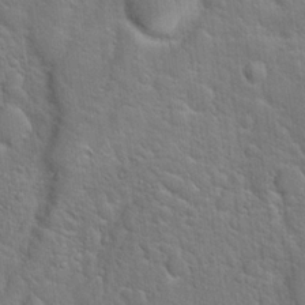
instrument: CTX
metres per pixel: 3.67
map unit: Hto
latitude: 19.5182
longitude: -51.3481
